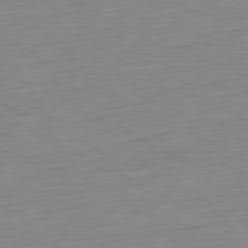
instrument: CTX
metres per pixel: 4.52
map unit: Ap
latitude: -80.7086
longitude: -61.5749
